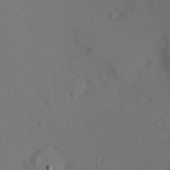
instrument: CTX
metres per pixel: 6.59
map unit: Hve
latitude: 13.6127
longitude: -90.0633
